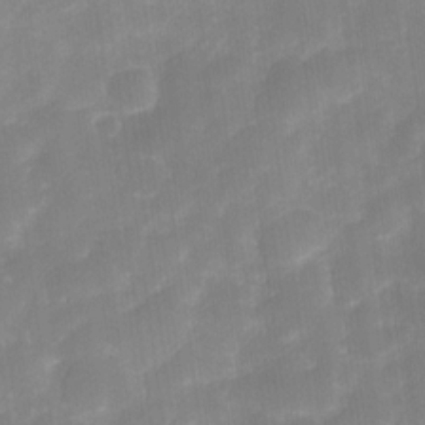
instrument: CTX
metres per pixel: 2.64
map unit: Nve
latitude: -27.2564
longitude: -148.8002
